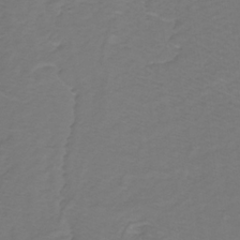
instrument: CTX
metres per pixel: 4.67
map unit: lHb
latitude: -31.2376
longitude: 65.1431
